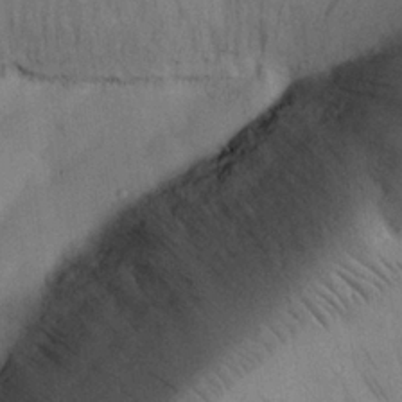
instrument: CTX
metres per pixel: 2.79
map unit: Nhu
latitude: 26.7057
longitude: -71.4615
